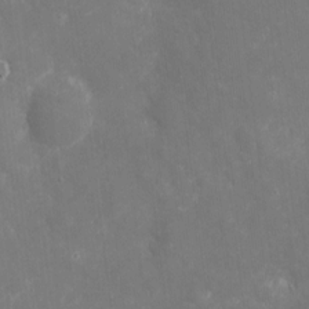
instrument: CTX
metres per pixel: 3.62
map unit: eHh
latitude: 4.2711
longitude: -70.1389
